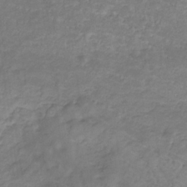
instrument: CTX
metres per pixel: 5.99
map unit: eHb
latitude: -32.4818
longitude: 68.6896
